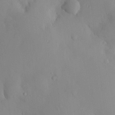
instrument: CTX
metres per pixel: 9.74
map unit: HNhu
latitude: 13.6127
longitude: 12.8786
